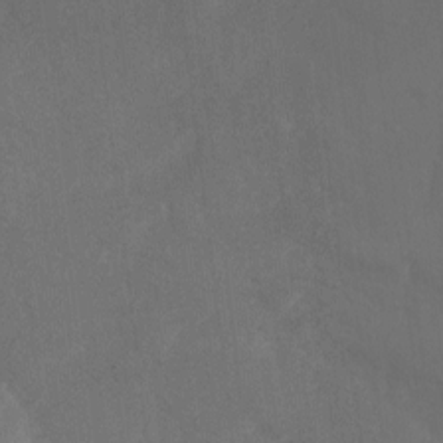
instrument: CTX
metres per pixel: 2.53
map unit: Ht
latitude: 0.4790
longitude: -36.6680
